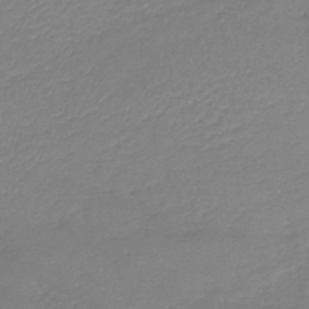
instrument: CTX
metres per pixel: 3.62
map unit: lHb
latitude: -41.5021
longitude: 74.2173
